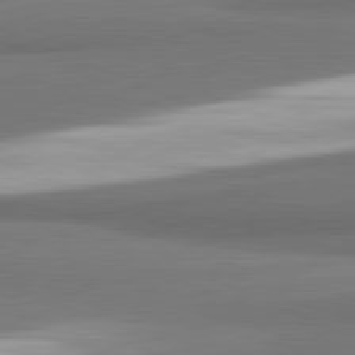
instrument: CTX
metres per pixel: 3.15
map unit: lApd
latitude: 81.8583
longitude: 173.7666
